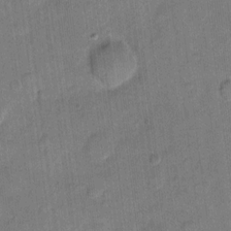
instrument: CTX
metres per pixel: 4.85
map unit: eHh
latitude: 11.6127
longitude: -65.9339
